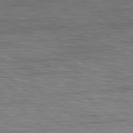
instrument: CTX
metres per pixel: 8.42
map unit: Hpe
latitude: 78.9514
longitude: -140.1199
